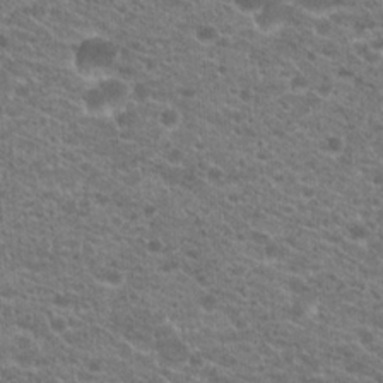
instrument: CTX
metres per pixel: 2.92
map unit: Hto
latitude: 20.9325
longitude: -38.9891
